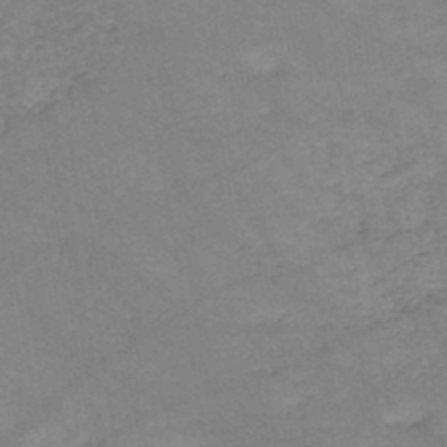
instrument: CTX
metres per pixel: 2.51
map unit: HNb
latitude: -46.7652
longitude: -36.7813
